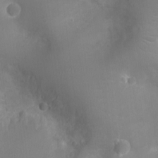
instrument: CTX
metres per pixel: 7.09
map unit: Ht
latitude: -4.4818
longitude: -16.1011
